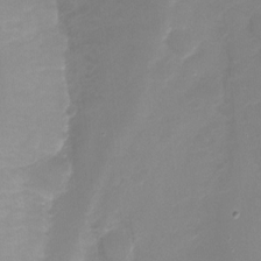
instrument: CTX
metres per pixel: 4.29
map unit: Nhu
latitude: -8.8408
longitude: -43.9717
